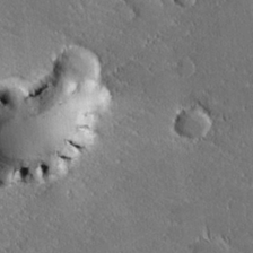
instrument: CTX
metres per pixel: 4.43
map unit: lHvf
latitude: 26.9514
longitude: 141.7855
